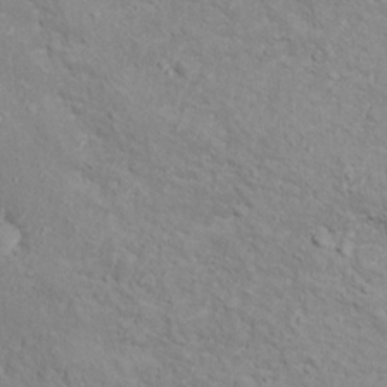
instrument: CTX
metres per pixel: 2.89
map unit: Ht
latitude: 12.5357
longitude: -39.7827
